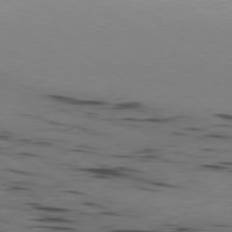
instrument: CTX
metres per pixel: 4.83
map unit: Ap
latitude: -80.1039
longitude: -62.0444
